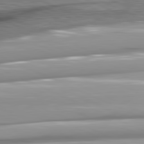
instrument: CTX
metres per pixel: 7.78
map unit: lApd
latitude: 81.7827
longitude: -145.8772
